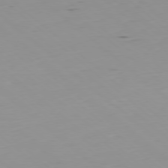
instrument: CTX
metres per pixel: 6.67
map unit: Hpe
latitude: -78.7274
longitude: 12.2929
